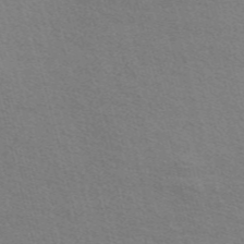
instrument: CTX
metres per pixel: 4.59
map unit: Nve
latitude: -56.9919
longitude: 60.5763
